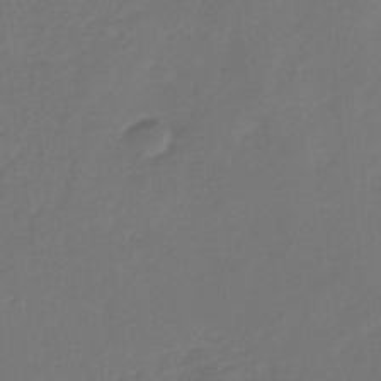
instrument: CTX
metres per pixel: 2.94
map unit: eHb
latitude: -30.1606
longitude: 68.4629
